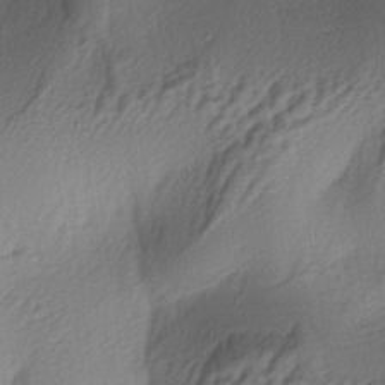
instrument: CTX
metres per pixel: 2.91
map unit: lAa
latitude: -5.3698
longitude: -123.5371
